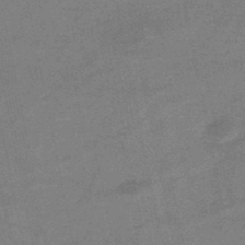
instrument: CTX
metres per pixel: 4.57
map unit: HNb
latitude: -47.1053
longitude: -35.6882
